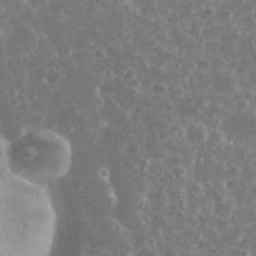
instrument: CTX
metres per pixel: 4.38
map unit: eHh
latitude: 34.6868
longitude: -60.6301
